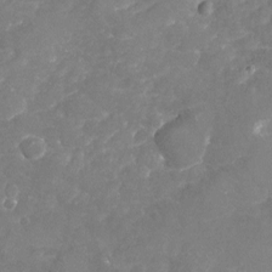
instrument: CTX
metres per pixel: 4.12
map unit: Nhu
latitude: -17.8990
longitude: -57.7260
